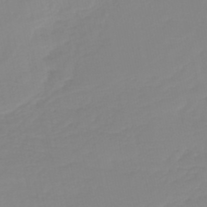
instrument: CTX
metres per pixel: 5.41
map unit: lHb
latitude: -45.0486
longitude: 56.0283
